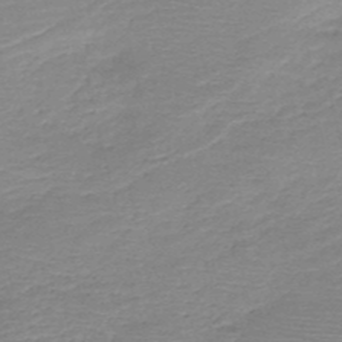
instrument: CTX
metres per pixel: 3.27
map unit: HNb
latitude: -49.7478
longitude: -42.0822
